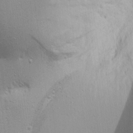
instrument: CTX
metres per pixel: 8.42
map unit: Aa
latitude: 18.4412
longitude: -141.4615
